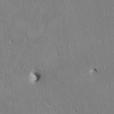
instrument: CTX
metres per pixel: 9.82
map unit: HNhu
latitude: 4.3845
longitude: -4.4034
